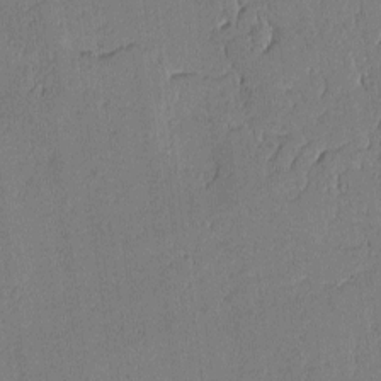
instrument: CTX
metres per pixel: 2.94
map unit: lAvf
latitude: -0.6708
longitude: -106.3467
